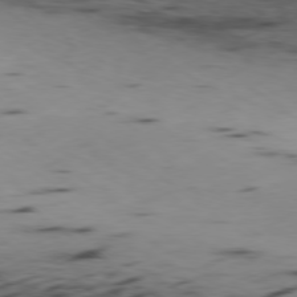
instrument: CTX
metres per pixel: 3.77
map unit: Ap
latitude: -79.2942
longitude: -63.0648
